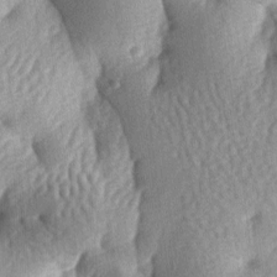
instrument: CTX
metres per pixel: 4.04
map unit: lAa
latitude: -6.7463
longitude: -127.1403
